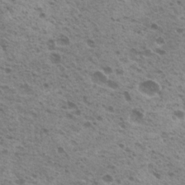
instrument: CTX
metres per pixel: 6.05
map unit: Hto
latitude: 20.1578
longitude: -31.8206
